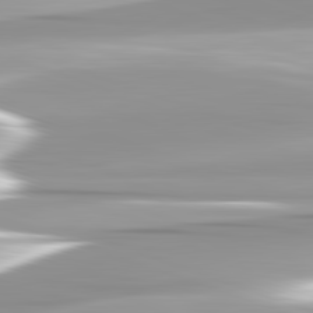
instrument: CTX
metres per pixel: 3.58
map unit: lApd
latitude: 82.7246
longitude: -139.1592
